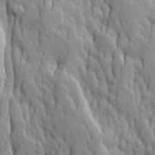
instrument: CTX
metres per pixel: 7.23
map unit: Ave
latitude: 14.0255
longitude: -133.5749
